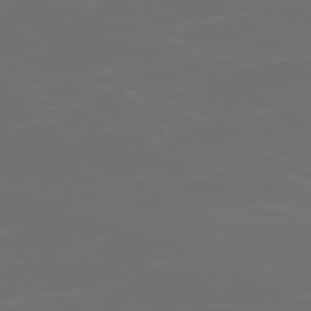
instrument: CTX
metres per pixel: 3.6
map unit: Ap
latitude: -77.2565
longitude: -71.8961
